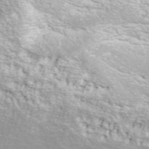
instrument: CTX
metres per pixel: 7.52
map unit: ANa
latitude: 41.3670
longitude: 29.0675
